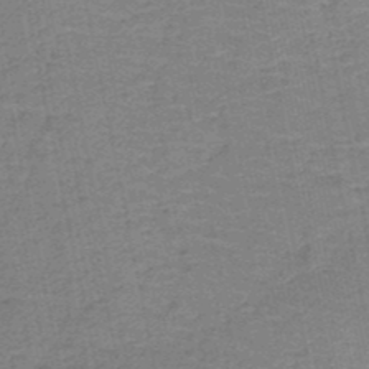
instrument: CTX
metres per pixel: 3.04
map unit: HNb
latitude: -50.1417
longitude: -48.8569
